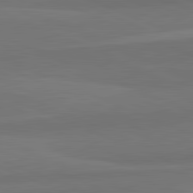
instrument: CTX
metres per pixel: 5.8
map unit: lApd
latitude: 82.6490
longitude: 157.2943
